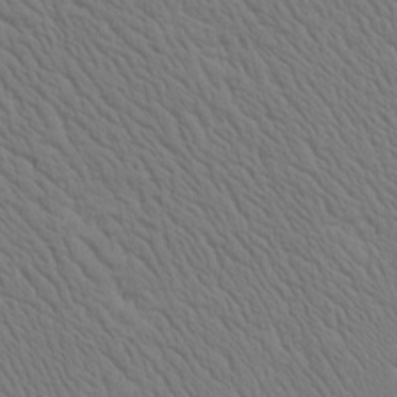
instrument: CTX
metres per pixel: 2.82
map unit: Htu
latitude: 1.2537
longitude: 174.8407
